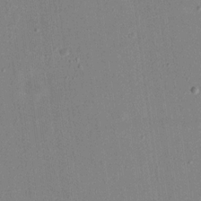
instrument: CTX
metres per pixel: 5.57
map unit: eHh
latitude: 17.5749
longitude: -70.5923
